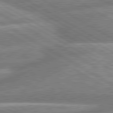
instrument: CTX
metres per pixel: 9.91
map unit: lApd
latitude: 80.6301
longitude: -165.6127
